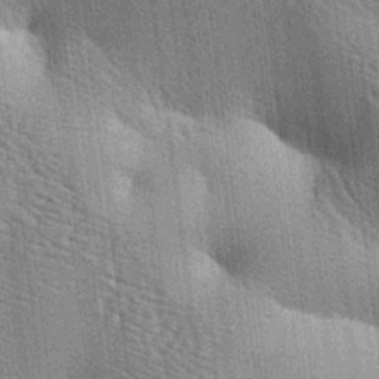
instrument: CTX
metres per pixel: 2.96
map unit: lAa
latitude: -7.9556
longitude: -124.5546
